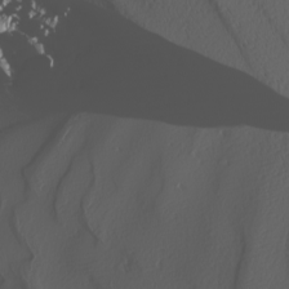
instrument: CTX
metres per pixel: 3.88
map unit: Nhu
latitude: -8.1039
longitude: -95.6316
